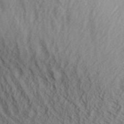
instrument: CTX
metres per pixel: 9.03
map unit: Aa
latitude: 30.2523
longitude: -138.9892
